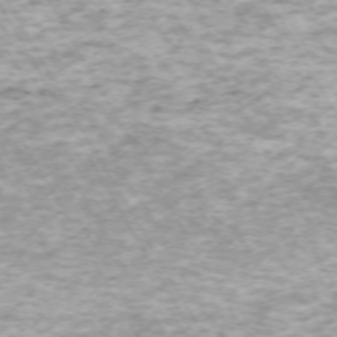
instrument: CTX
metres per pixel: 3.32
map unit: Hpe
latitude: -70.9164
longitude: 13.6533
